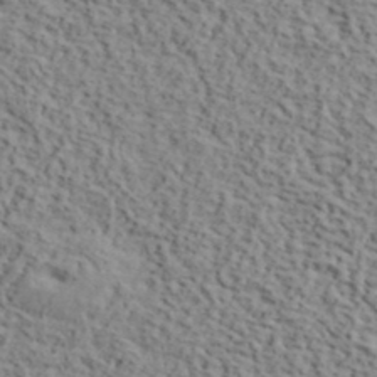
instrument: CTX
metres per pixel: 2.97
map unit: lHvf
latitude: 39.8205
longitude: -87.8016
